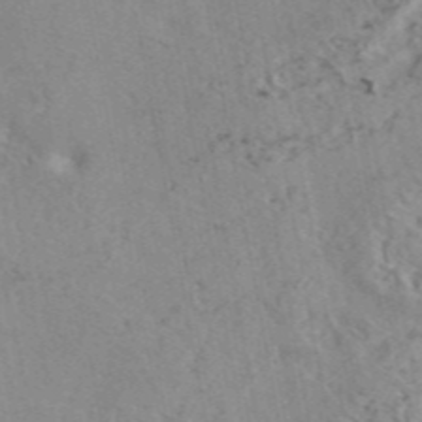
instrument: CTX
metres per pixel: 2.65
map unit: eAb
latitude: 45.6883
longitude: 112.2362
